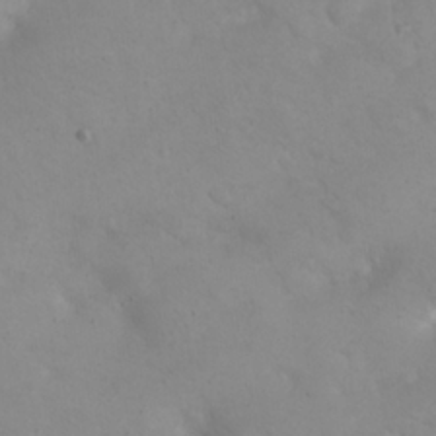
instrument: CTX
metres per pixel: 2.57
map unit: eHh
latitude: 24.3089
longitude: -63.8395
